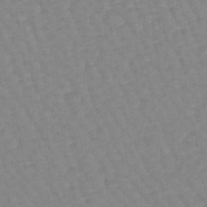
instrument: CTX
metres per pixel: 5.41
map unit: lHb
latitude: -44.2928
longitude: 80.5952
